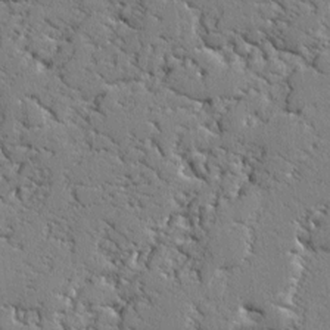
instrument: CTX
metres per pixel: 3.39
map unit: lAvf
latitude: -2.3117
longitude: -108.8758
